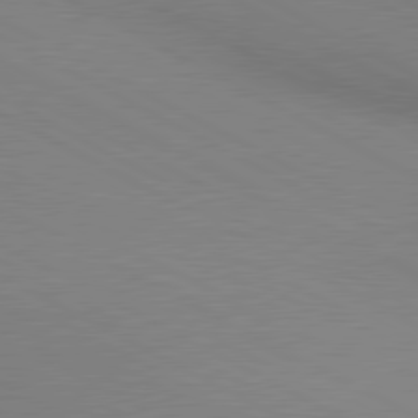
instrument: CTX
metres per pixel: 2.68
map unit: lApd
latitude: 80.5357
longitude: 139.8045
